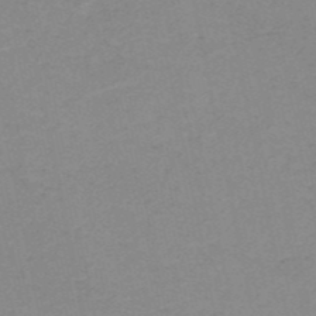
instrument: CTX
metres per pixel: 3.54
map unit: HNb
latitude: -51.5588
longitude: -52.3845
